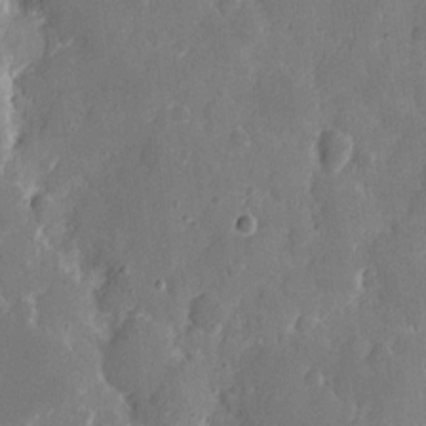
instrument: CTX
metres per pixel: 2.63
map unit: eHh
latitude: 8.8002
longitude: -69.0459
